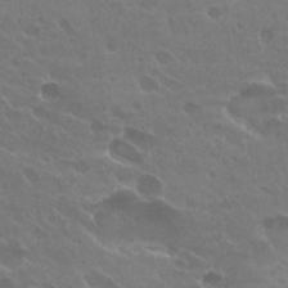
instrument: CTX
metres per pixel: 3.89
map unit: Hto
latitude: 26.4979
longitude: -36.3279
